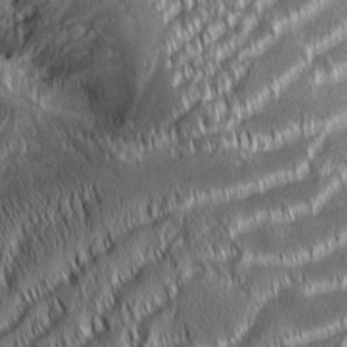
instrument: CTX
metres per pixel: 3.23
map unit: Aa
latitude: 8.1011
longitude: -130.8002
